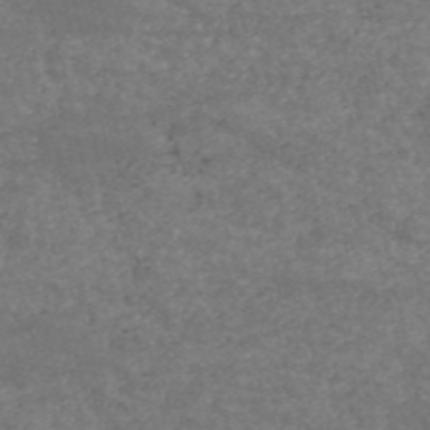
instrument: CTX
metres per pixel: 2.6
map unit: HNb
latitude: -53.3509
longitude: -38.5924
